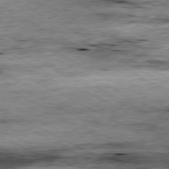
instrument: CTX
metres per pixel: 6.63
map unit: Ap
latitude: -80.8975
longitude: -89.1215
